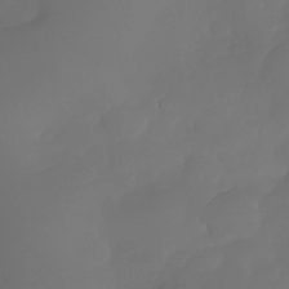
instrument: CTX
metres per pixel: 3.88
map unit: Nhe
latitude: -33.9745
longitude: -145.1403
